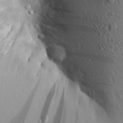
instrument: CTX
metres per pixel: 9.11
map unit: Aa
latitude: 17.1025
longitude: -147.6316
